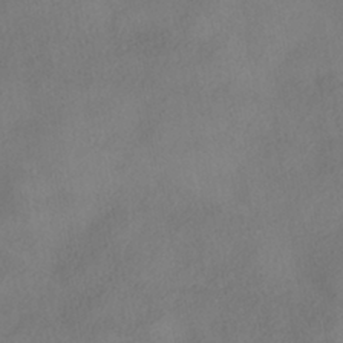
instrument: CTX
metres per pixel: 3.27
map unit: HNhu
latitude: -40.8408
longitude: 100.9163
